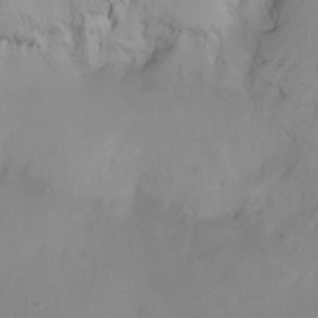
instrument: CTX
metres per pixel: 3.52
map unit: Ht
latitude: -14.6330
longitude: -52.2523
